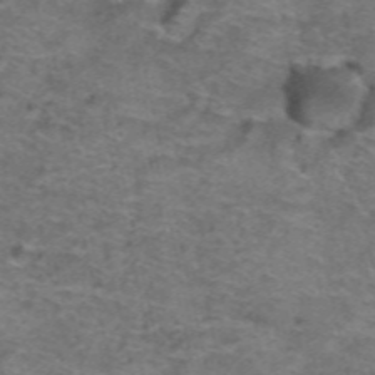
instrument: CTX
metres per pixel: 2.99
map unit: Hto
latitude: 38.7435
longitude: -41.6693
